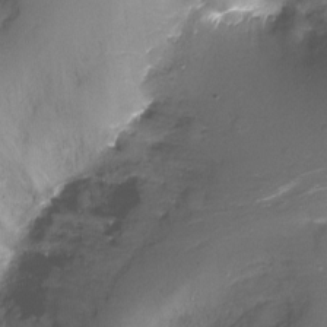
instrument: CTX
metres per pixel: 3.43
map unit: Nhu
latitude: -17.9367
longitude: -45.9528
